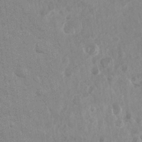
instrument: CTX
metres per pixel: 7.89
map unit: Nhu
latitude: 27.1025
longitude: -64.0255
